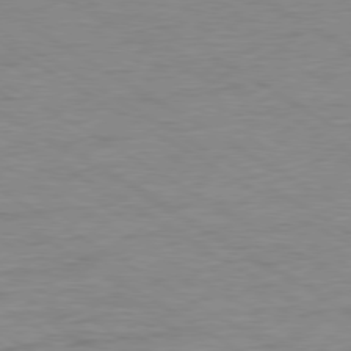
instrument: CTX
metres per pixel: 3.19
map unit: Ap
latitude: -80.1795
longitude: -52.4034
